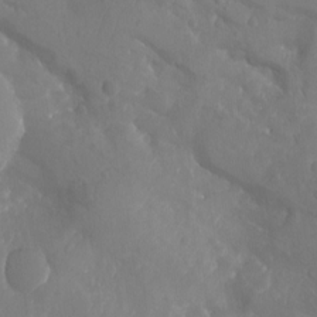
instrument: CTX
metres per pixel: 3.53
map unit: Aa
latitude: -12.8786
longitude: -67.3859
